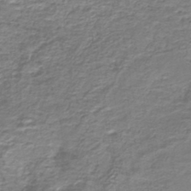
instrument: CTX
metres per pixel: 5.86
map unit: lHb
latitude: -41.9367
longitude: 52.9730
